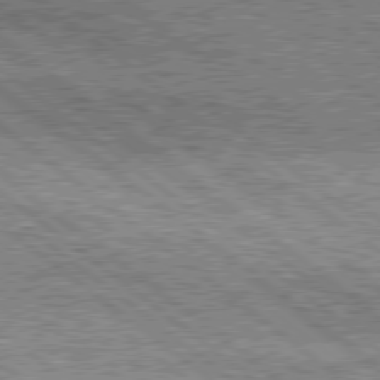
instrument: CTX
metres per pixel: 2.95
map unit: Hpe
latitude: 78.3279
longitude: -121.1592
